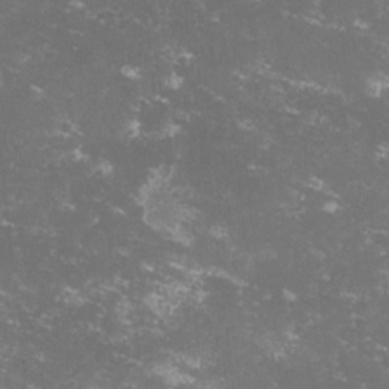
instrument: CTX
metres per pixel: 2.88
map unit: lHvf
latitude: -13.4077
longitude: -99.5182
